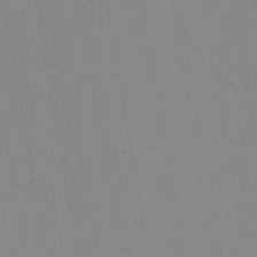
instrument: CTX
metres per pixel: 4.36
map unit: lHb
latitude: -44.1606
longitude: 63.1053
